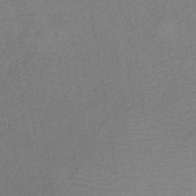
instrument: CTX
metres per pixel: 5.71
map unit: HNb
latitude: -34.6329
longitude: 54.8597
